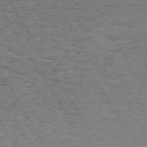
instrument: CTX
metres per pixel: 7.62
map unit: Hpe
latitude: 73.3860
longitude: -134.5545
